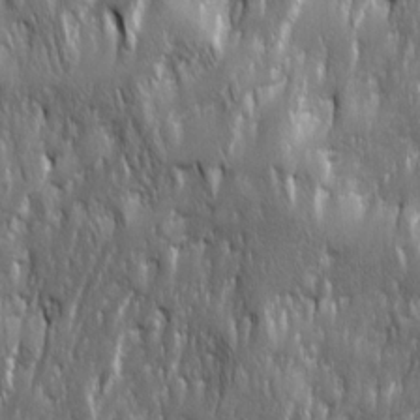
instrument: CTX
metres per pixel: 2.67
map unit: Ave
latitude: 15.6316
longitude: -134.9513
